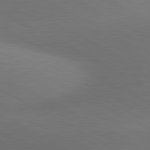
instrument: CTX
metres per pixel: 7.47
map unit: lApd
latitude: 80.7813
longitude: 129.5966
